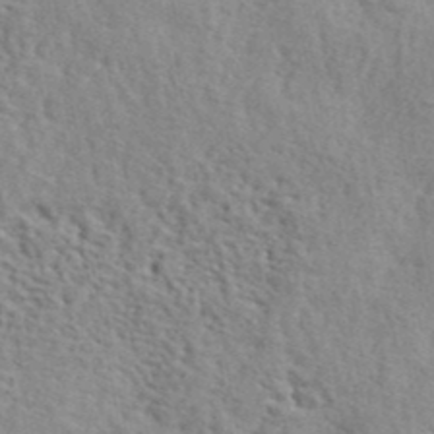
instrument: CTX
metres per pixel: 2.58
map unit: lHvf
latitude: 41.2348
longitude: -87.6883
